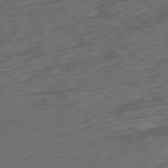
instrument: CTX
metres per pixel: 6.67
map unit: Ap
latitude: -76.5385
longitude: -78.4790
